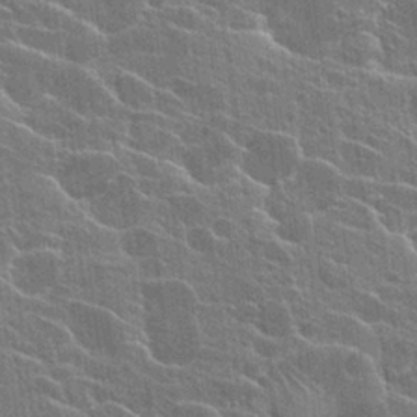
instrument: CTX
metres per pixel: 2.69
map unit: Hto
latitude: 24.6112
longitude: -40.1577
